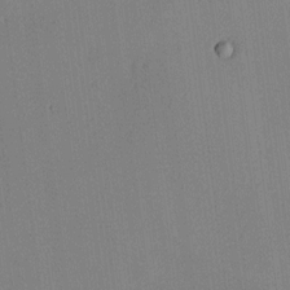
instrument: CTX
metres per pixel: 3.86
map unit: HNhu
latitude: 10.5546
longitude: 16.1228
